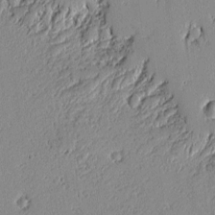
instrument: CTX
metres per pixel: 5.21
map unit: lAvf
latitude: -1.3510
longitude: -107.1592
